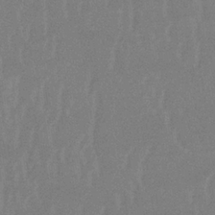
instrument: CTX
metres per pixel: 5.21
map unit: lHb
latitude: -33.9556
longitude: 68.0661
